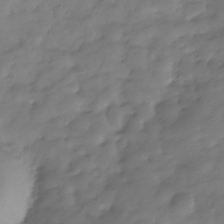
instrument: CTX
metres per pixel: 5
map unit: Hve
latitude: -31.6344
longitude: 91.1998
